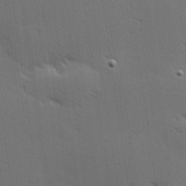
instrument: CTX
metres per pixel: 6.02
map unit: Hve
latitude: 27.1781
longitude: -94.2523
